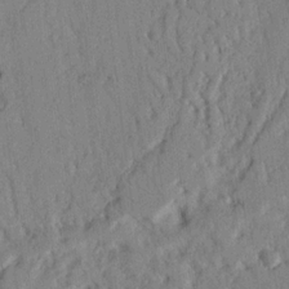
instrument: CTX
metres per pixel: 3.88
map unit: Nhu
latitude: 18.2711
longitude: -77.8394
